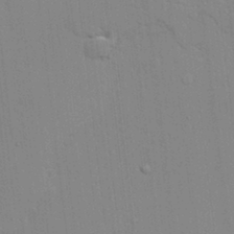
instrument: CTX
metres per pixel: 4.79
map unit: lAvf
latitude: 24.2333
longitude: -111.8017
